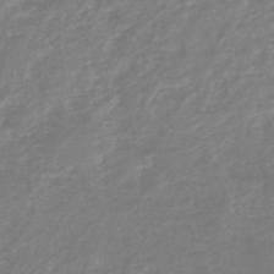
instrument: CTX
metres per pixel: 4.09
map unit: HNb
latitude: -44.1039
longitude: -38.1578
